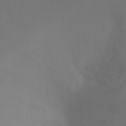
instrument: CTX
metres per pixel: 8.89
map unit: Ht
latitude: -8.6896
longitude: -32.2900
